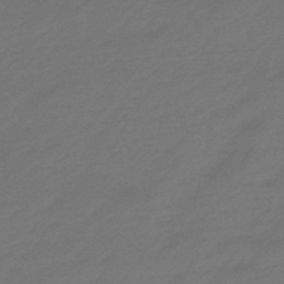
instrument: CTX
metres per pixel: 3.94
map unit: eHb
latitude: -47.7666
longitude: 85.8800
